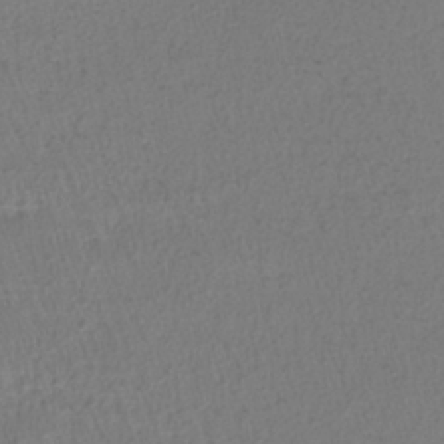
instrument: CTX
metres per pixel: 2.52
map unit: lHb
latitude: -39.1809
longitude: 73.3132
